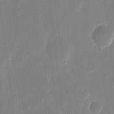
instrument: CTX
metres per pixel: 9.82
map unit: eHh
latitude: 10.7435
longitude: -70.0255
